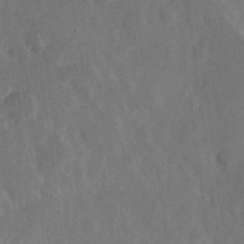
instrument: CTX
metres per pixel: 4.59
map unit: Hve
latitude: 25.6504
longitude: 145.1053
